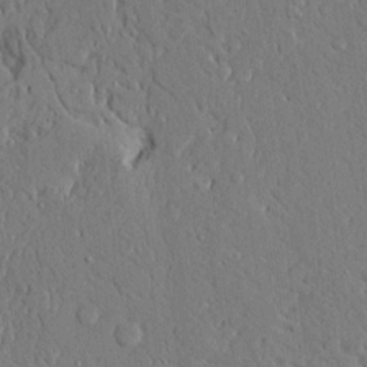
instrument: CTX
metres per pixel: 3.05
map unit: Ave
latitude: 13.9717
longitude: -139.7639
